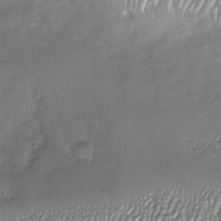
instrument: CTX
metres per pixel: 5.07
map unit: Nhu
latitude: -27.5966
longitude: -59.5938
